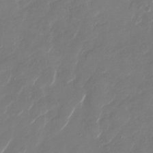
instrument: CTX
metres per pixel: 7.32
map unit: Nhu
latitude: -29.2565
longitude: -71.6127
